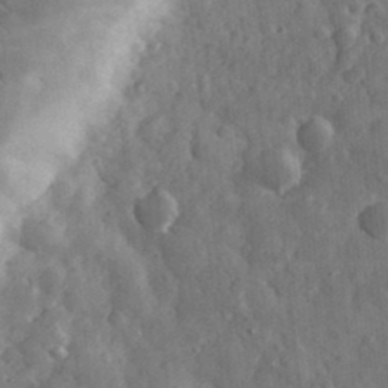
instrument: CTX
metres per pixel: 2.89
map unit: eHh
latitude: 33.1025
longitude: -69.7450
